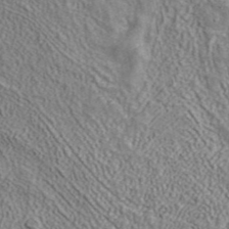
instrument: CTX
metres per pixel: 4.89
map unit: ANa
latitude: 41.3670
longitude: 16.4440
